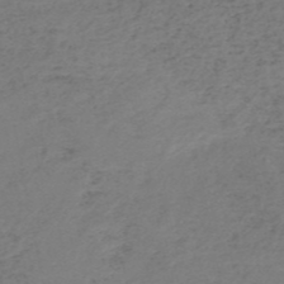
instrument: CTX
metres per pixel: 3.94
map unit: HNb
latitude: -52.8030
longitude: -52.3090
